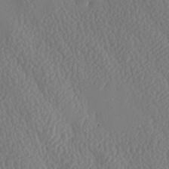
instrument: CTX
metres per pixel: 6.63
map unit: lAa
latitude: -8.8408
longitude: -128.4790
